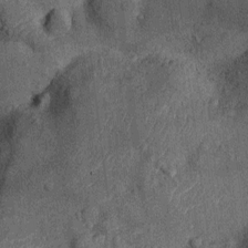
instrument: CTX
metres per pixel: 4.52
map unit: Ht
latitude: -12.3495
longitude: -21.5371
